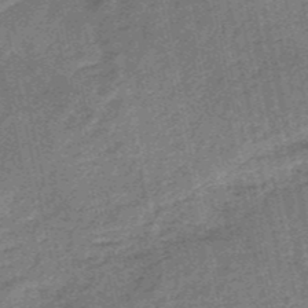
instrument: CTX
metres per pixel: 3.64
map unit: HNb
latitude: -52.9541
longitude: -49.0269
